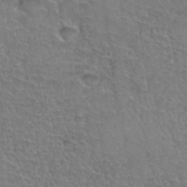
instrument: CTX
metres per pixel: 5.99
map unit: Hto
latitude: 36.4790
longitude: -43.6505
